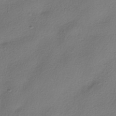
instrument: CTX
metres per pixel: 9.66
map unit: HNhu
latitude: -39.6155
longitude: 102.8219
